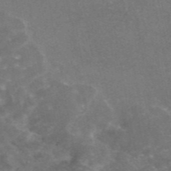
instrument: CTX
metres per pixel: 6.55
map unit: eAb
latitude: 46.3657
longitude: 115.7477
